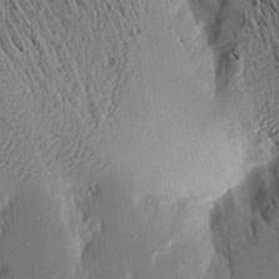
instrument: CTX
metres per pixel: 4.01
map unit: Aa
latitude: 15.9151
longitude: -148.2711
